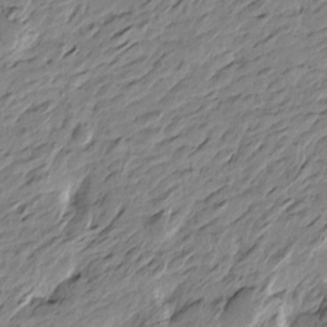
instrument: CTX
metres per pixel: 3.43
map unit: Htu
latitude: -4.7274
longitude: -178.2901
